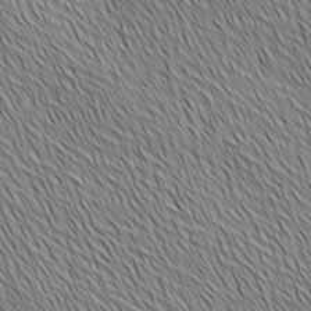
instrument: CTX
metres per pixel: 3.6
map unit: Ave
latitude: 2.2522
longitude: -114.5545
